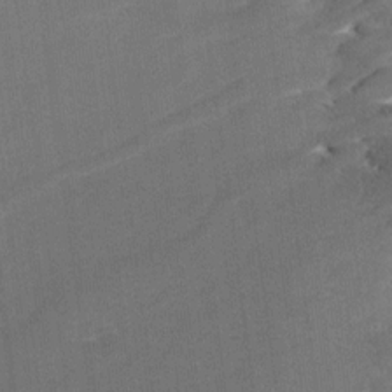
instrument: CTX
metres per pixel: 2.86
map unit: Ave
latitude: 17.4426
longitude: -136.3656
